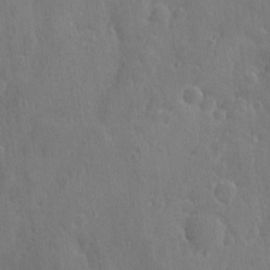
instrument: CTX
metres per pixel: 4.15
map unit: Ave
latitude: -8.4251
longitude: -119.3859
